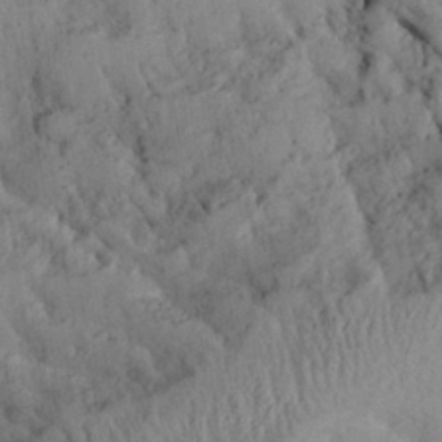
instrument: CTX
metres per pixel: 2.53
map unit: Aa
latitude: 28.3278
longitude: -134.5545
